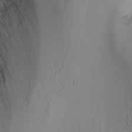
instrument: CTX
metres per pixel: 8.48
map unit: Nhu
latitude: 0.1766
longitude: -79.4994
